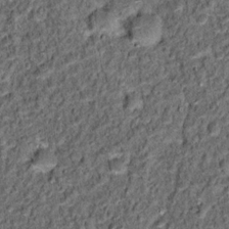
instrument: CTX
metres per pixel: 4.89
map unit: Hto
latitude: 15.2537
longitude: -35.8394
